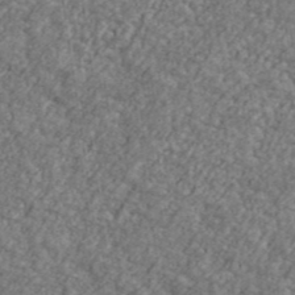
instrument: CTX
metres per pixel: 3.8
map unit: Ave
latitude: 41.5560
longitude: -111.1592
